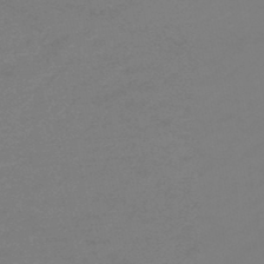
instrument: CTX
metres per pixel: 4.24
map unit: eHb
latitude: -46.1983
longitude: 84.6518
